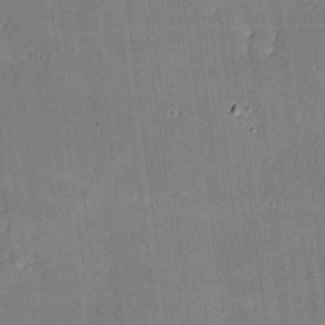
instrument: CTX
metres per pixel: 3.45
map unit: lHvf
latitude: -9.2187
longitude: -101.3860
